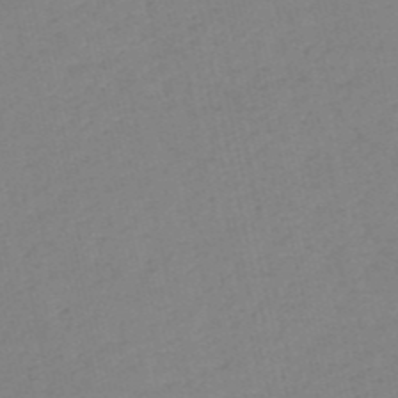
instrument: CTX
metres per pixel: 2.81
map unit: HNb
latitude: -53.3698
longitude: -39.5560
